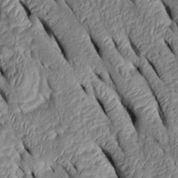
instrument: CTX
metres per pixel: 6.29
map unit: Htu
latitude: 0.8380
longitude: 149.1620
